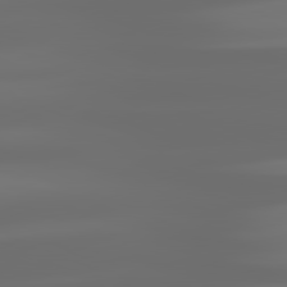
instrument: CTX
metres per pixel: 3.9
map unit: lApd
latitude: 81.5749
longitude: -144.8191
